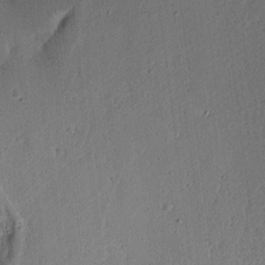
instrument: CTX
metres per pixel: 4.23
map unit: Aa
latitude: 13.1970
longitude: -139.4993
